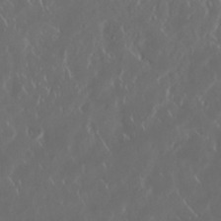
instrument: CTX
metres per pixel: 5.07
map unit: Nhu
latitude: 30.3090
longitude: -59.6694
